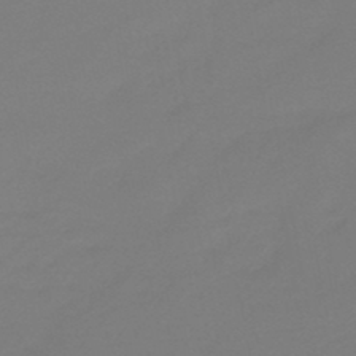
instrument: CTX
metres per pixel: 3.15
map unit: eHb
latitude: -46.9730
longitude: 86.2740
